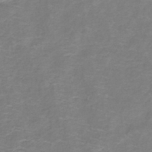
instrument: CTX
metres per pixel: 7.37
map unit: lHb
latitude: -41.6344
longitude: 78.7463
